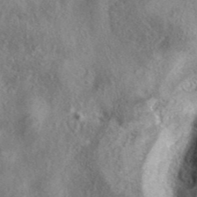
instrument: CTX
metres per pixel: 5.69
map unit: eAb
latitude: 40.4412
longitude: 107.6344
